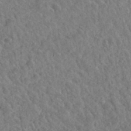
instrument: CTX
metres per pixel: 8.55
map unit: Hto
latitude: 36.0255
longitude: -50.6868
